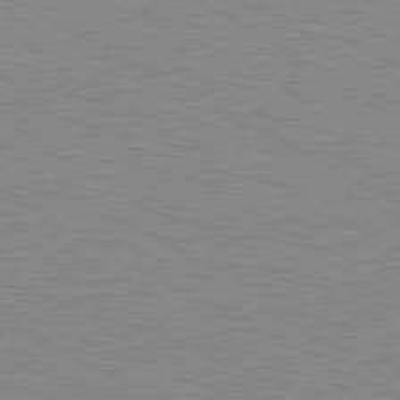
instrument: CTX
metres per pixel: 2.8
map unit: Ap
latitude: -80.6330
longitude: -51.4615
